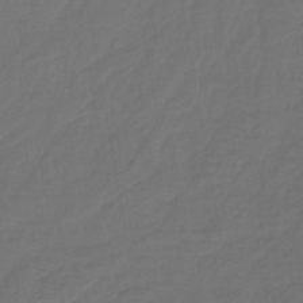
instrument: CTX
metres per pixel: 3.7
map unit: lHb
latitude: -43.5210
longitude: 65.9556
